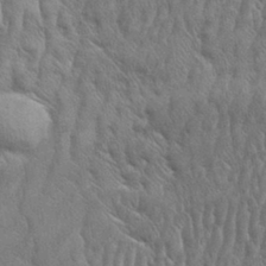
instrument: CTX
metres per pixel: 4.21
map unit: eHh
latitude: 33.4804
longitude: -140.8191
